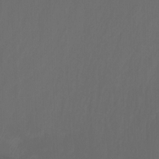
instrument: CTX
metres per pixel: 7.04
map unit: Nhu
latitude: -10.3495
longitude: -69.5749
